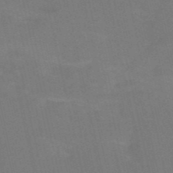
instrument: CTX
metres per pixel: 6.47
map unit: HNb
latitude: -51.9745
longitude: -45.3104
